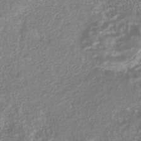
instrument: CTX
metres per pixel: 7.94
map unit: Nhu
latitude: -40.4440
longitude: -84.5546
